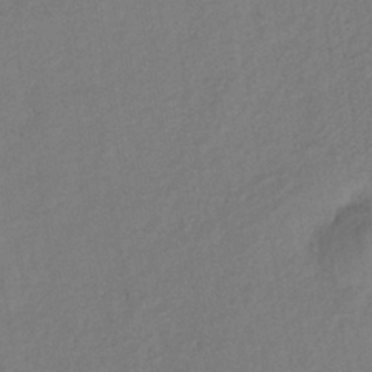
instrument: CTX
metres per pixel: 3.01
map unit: lHb
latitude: -38.9920
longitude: 69.1242
